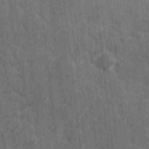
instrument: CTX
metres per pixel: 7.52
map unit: Ave
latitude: -9.1809
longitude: -123.0269
